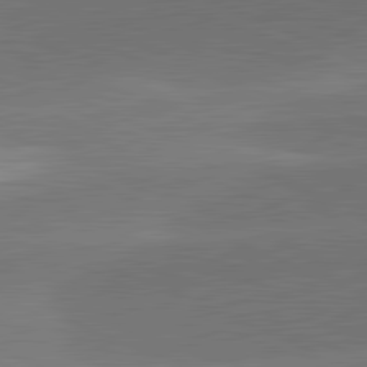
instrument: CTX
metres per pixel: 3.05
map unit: lApd
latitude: 82.0633
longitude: -154.9325
